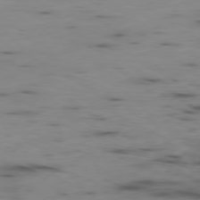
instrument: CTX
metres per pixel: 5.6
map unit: Hpe
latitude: -78.3495
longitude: 14.9542
